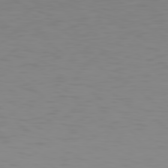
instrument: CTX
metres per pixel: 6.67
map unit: Hpe
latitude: 78.4034
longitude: -137.9339
